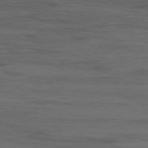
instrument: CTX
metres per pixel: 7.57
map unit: Ap
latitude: -77.8611
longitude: -66.1199
